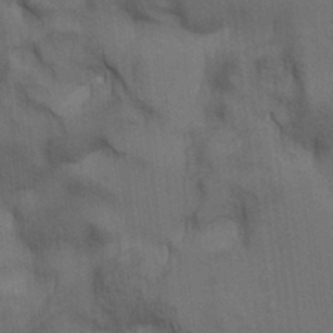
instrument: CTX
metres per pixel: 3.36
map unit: lAa
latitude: 11.8583
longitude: -108.4790
